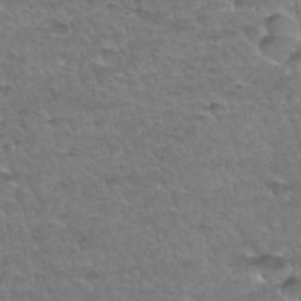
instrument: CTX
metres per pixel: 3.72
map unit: Hto
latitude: 34.7246
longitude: -46.8380
